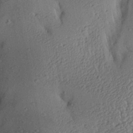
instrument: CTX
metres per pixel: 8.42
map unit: Aa
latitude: 27.8961
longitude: -134.7813
